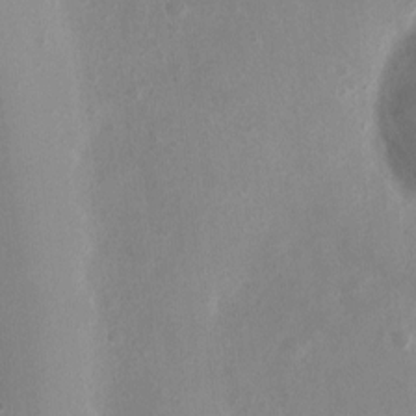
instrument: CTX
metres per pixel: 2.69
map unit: Ht
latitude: 3.0836
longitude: -27.7450
